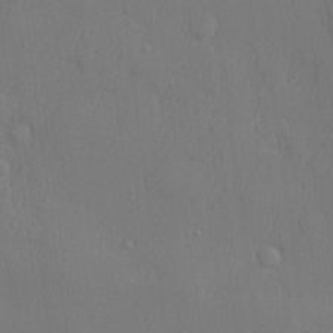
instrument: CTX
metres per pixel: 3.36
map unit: lHvf
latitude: 23.0836
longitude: 141.7666
